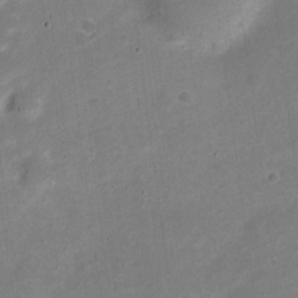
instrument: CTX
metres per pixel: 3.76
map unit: Nve
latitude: -22.2551
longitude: 104.8786
